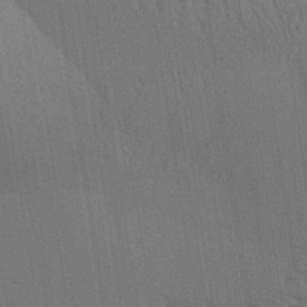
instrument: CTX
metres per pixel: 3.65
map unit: Aa
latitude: 31.6694
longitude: -139.1403
